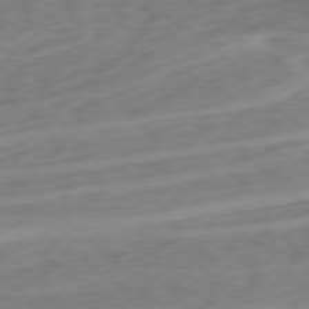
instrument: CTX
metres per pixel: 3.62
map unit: Ap
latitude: -76.6707
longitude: -76.9324
